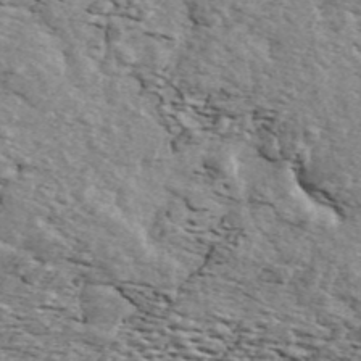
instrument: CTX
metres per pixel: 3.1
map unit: ANa
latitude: 44.4979
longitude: 45.3510
